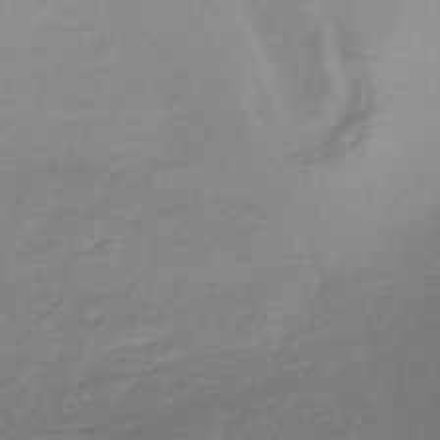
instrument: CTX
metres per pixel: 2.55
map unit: lHb
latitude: -40.6329
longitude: 72.2928
